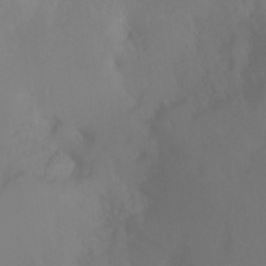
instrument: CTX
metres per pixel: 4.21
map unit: Ht
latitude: -14.7464
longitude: -43.2348
